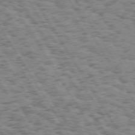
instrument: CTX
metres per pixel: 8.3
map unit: Hpe
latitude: 73.8017
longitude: -133.4238
